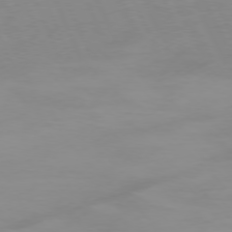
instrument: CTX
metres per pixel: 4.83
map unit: Ap
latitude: -77.0864
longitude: -72.6869
